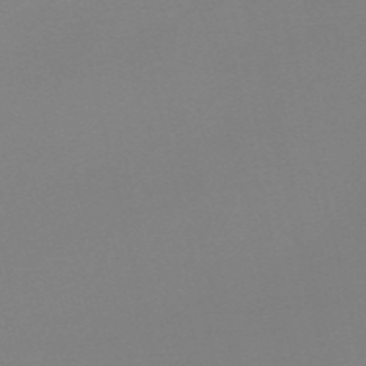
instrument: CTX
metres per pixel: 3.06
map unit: Nve
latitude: -57.1242
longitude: 62.0850
